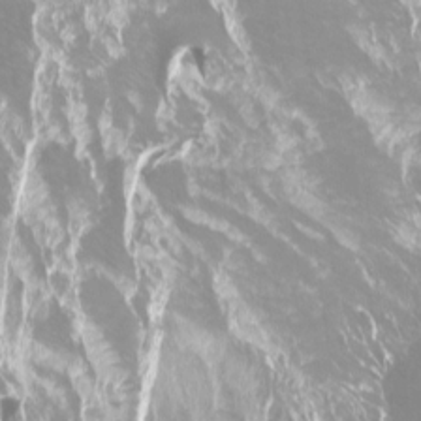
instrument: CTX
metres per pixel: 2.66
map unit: Htu
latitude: -7.3887
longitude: -48.1767
